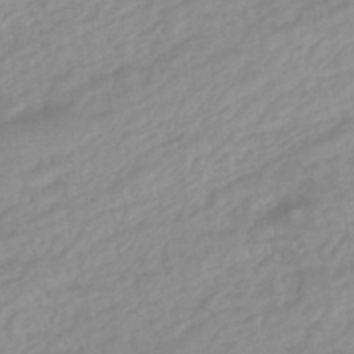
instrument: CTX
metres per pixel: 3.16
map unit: eHb
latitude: -44.2740
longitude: 84.9541
